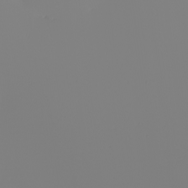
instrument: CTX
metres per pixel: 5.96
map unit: Nhu
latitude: -6.2361
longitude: -94.6113
